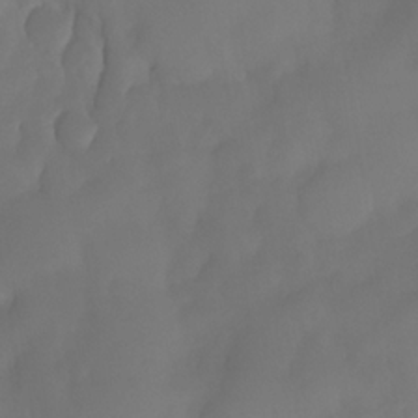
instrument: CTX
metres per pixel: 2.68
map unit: Nhe
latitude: -33.5588
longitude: -145.3293
